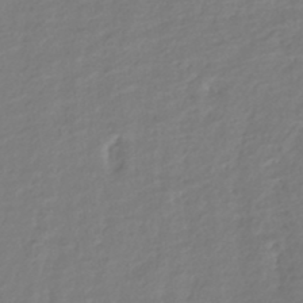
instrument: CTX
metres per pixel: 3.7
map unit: Nhe
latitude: -48.1417
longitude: -172.7624
